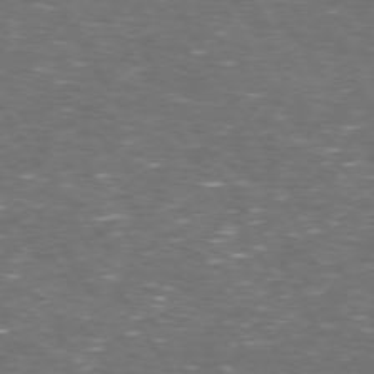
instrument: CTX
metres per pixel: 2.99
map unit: Hpe
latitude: 72.9514
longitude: -124.4034
